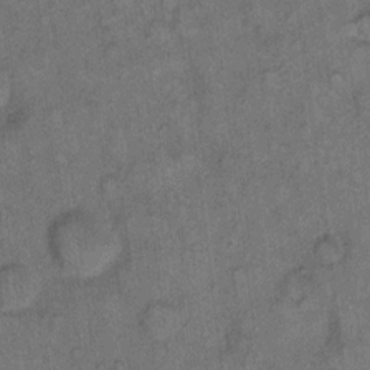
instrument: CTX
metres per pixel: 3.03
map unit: eHh
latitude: 10.1578
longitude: -63.7639
